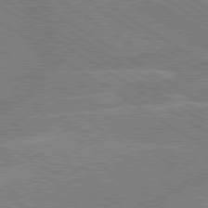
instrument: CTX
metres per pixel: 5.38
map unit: lApd
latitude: 79.5182
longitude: -133.1970
